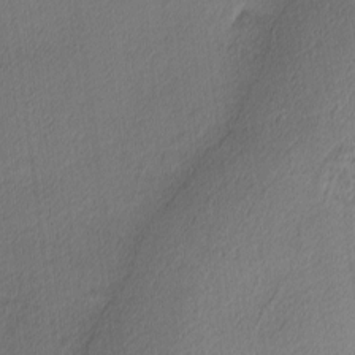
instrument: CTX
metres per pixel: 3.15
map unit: Ave
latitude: 3.9339
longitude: -113.8205
